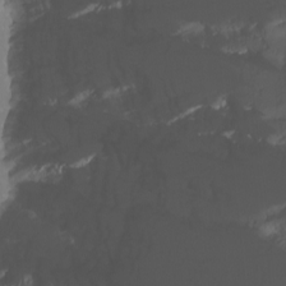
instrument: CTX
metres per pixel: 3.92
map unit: Nhu
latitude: -8.8030
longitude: -81.1592
